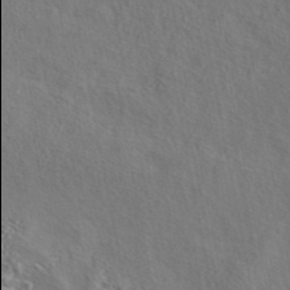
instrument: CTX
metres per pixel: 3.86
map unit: eAb
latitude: 43.4804
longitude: 114.0094
